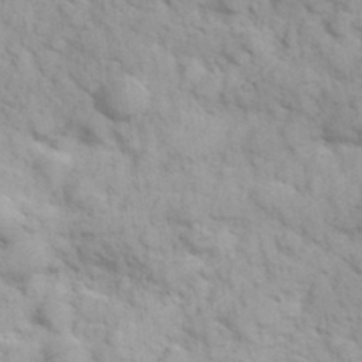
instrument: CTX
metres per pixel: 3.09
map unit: Hve
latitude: 32.2523
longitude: 151.2565
